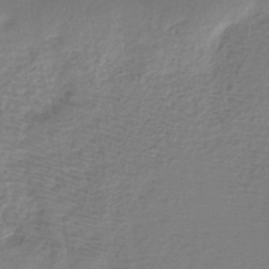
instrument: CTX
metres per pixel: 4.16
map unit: eHh
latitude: -39.4077
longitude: -28.2333
